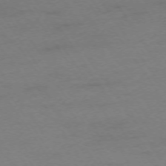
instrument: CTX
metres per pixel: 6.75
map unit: Ap
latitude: -74.0661
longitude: -79.8773
